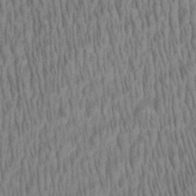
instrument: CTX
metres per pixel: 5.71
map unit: Aa
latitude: 29.1025
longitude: -138.0822
